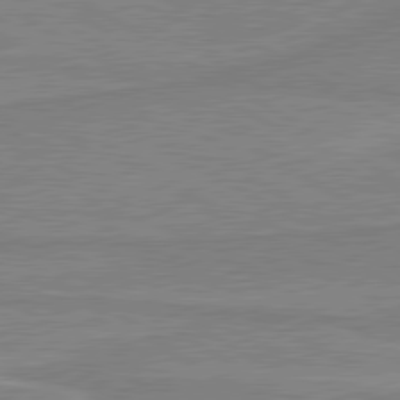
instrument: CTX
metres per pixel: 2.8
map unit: lApd
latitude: 80.3089
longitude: 169.2753
